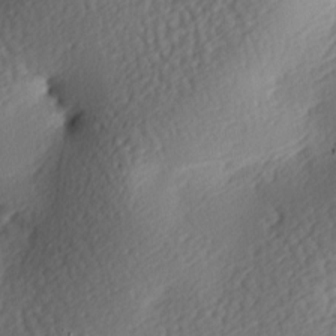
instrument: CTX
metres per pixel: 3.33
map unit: lAa
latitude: -7.7855
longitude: -126.3090
